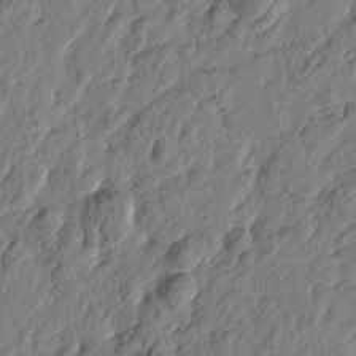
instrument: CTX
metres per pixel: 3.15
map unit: Htu
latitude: -2.8974
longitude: 179.7855
